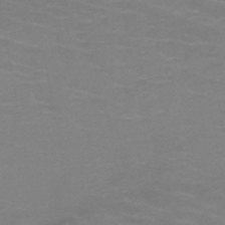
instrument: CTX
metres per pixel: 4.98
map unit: HNb
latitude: -47.6344
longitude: -46.4412
